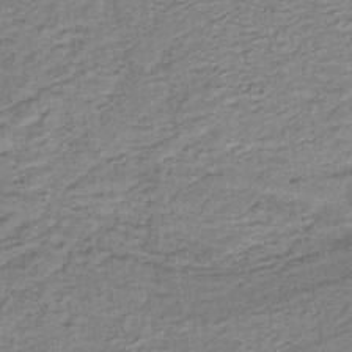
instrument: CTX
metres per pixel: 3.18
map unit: lHb
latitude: -40.3684
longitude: 55.0298
